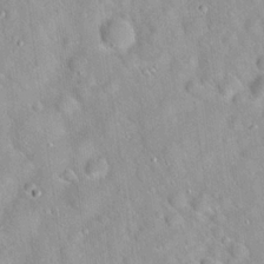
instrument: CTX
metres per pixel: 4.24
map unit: Hto
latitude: 20.8002
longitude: -53.0837
